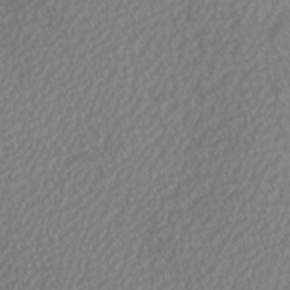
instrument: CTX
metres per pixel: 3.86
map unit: Hve
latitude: 2.1955
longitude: -121.6316
